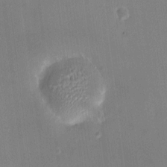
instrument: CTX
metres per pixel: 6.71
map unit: HNhu
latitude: 7.1403
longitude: 7.4643
